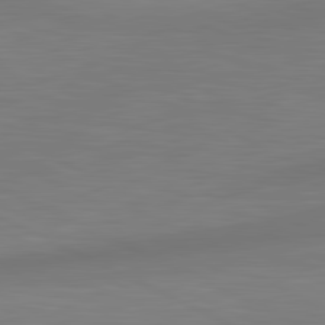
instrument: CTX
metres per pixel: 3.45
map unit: lApd
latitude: 81.2348
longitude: 131.8044
